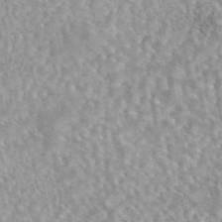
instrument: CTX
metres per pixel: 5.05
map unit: eAb
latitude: 44.3467
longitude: 108.8975
